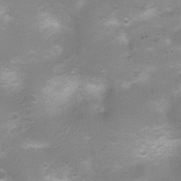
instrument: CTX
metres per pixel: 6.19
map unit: Nhu
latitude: 3.9717
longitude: -26.0633
